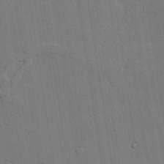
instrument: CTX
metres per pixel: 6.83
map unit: lAvf
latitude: 23.7072
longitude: -110.1767
